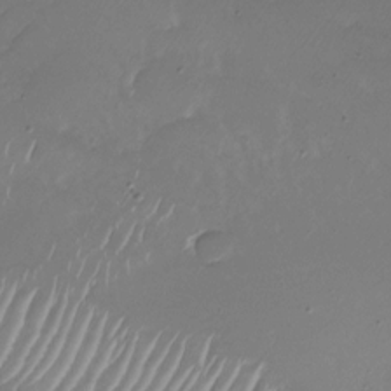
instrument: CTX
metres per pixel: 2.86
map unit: Nhu
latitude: -26.6707
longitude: -72.2901
